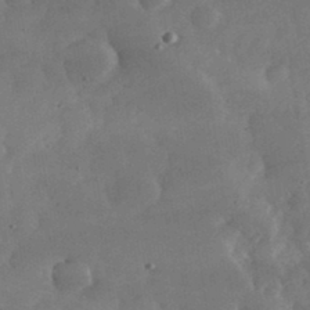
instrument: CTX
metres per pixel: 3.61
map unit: eHh
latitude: 35.1025
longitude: -69.2915
